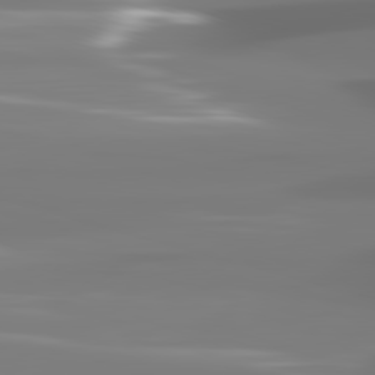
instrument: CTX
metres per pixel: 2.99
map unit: lApd
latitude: 81.8016
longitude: -145.2348
